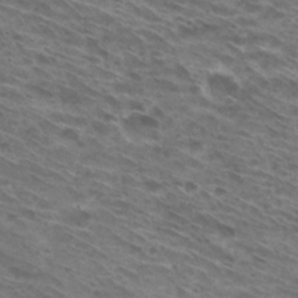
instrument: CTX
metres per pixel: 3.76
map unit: Hto
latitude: 30.4601
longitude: -44.5546
